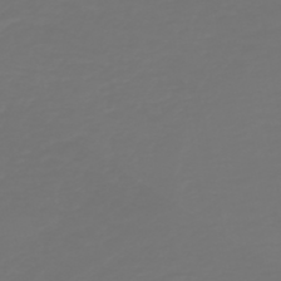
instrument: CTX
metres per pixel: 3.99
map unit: HNb
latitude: -47.3320
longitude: 51.8422
